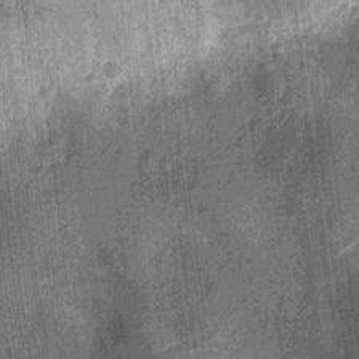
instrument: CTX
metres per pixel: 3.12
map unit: Nhu
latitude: -13.8422
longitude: -23.8961
